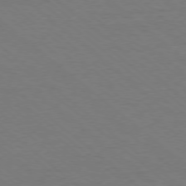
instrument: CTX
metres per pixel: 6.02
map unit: Ap
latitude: -78.5762
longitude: -85.4615
